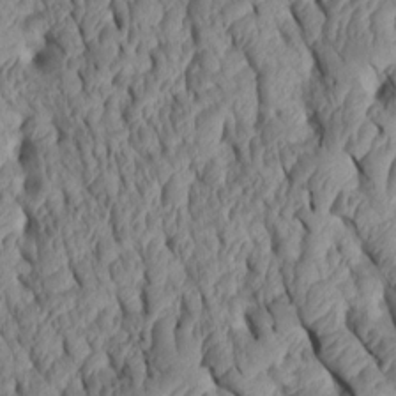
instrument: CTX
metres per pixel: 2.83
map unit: Htu
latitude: 1.3859
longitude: 149.5022
